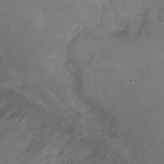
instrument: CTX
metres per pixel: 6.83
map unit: Ht
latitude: -7.3509
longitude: -19.4993
